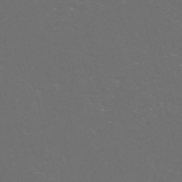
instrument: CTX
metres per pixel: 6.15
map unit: Nve
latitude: -57.5399
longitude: 52.6518
